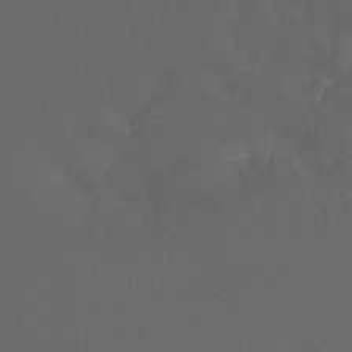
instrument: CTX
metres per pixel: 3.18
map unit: Htu
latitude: -7.3320
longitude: -73.3860
